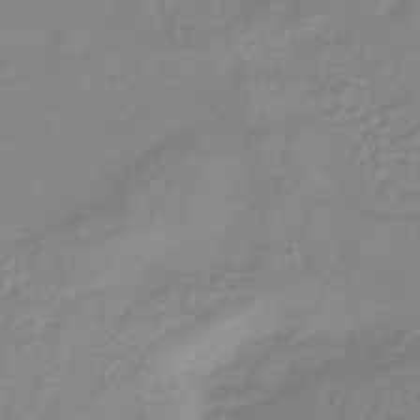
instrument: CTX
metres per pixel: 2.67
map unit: eHb
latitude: -44.9920
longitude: 81.3321
